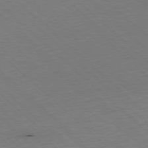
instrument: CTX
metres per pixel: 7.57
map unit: Hpe
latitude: -78.1039
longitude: 13.5777
